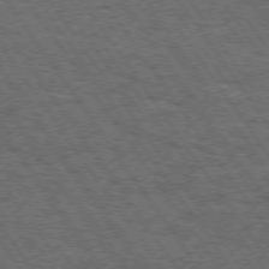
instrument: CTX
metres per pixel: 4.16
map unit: Hpe
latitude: 73.7639
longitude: -131.3671
